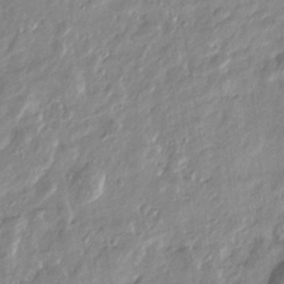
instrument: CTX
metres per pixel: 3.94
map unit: Htu
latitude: -6.2172
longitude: 174.5573
